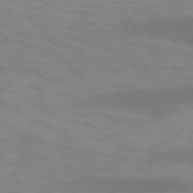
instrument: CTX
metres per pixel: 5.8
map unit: lApd
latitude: 73.8962
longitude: -54.1578
